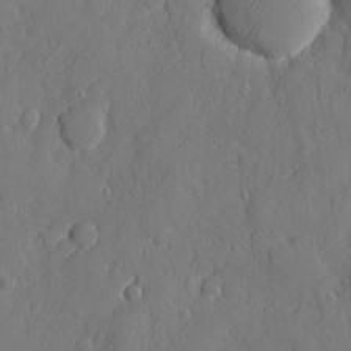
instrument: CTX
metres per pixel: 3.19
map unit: eHh
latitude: 6.0822
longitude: -75.2159
